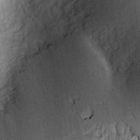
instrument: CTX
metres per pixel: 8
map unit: Htu
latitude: -2.8030
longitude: 150.4817
